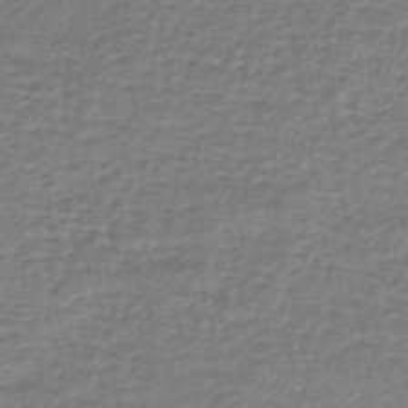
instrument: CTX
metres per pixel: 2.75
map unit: lHb
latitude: -42.1605
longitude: 70.4251
